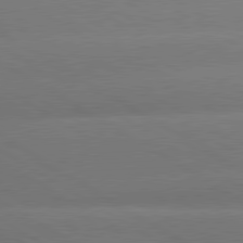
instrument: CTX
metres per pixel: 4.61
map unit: lApd
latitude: 80.3656
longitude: -149.2915
